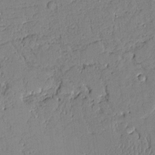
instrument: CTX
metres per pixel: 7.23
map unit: Aa
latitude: 10.5924
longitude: -129.2537
